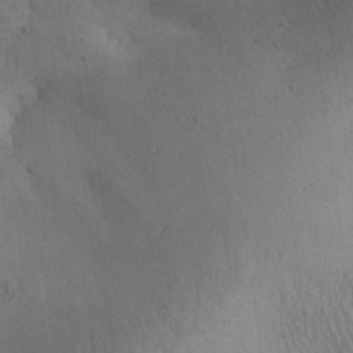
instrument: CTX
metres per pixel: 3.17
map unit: Aa
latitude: 30.4223
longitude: -144.9136
